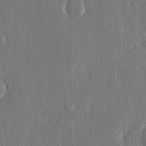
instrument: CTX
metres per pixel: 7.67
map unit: eHh
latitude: 13.6505
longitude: -70.1578
